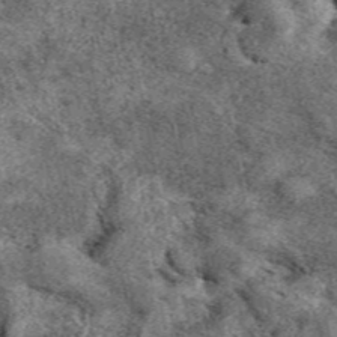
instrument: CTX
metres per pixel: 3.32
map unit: eAb
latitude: 39.9528
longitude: 109.8422
